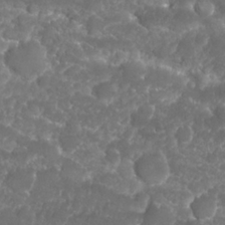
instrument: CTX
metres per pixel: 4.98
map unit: Nhu
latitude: 25.9150
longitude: -60.8380
